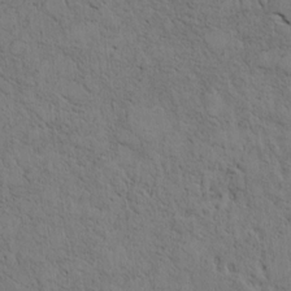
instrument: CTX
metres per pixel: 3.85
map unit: Htu
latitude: 3.7638
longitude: 151.9556
